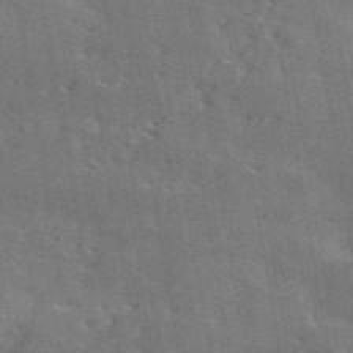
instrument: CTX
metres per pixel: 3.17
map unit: ANa
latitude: 49.7072
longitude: -80.4790
